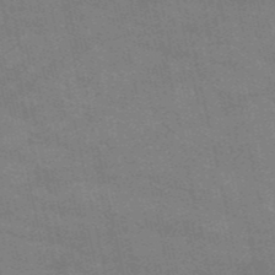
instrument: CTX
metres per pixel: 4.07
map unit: HNb
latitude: -52.5384
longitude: -39.7638
